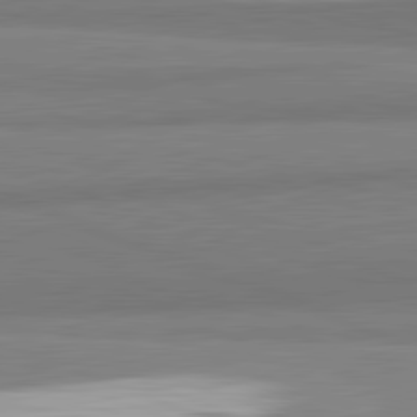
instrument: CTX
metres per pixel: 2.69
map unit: lApd
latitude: 82.3656
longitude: 173.2943
